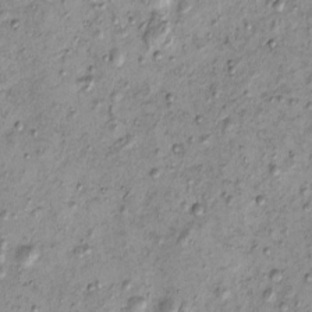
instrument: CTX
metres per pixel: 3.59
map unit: eHh
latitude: -0.2740
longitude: 15.8801
